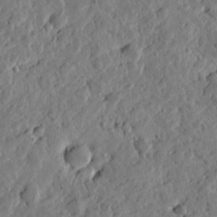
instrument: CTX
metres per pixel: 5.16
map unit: Htu
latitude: -0.1795
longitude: -177.9339
